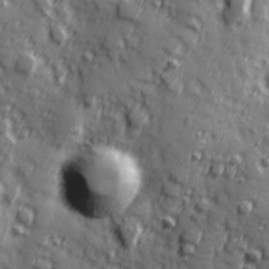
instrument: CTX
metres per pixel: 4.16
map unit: Hve
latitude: 25.1970
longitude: 146.9164
